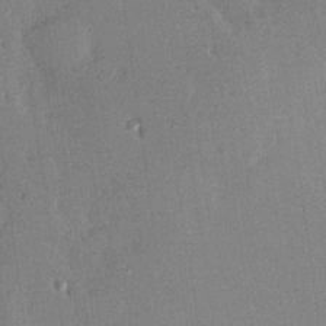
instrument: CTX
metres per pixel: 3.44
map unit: Hve
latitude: 24.7813
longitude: -92.7813
